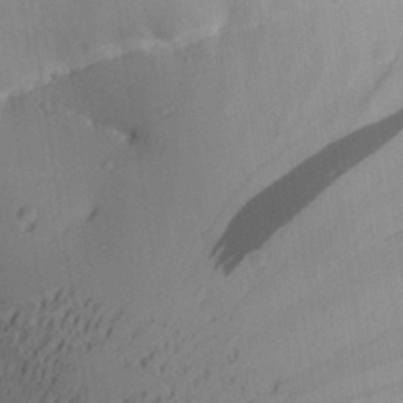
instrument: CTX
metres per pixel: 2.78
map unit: Aa
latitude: 27.9528
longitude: -131.2726
